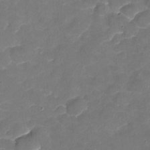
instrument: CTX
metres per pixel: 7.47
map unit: Nhu
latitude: -18.1039
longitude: -56.7246
